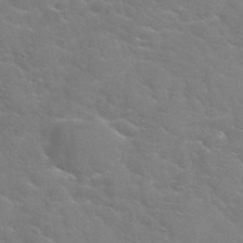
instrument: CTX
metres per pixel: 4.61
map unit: Hto
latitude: 34.9891
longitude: -50.1577
